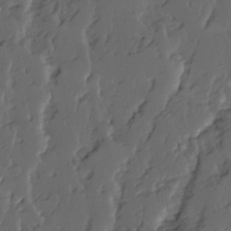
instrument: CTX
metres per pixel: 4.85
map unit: Ave
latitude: 14.2712
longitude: -136.0444
